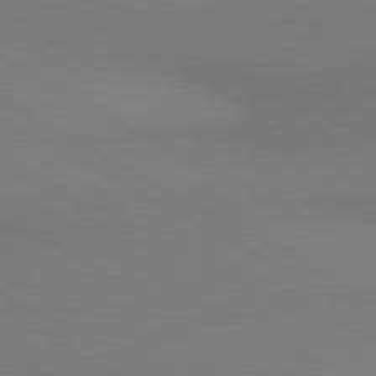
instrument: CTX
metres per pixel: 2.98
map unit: lApd
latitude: 80.9325
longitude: 147.0297
